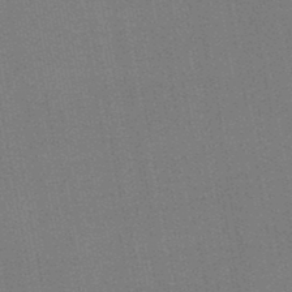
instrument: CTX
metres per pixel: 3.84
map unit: HNb
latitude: -47.4076
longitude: -39.3859
